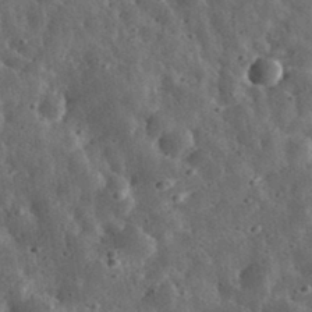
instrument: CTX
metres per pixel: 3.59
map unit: eHh
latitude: 33.8961
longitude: -79.3671
